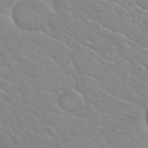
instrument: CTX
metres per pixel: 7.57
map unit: Nhu
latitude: 31.1215
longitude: -50.7435
